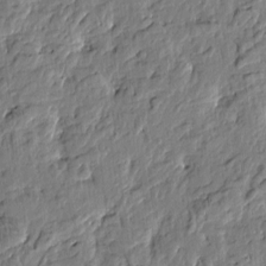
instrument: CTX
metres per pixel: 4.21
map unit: Htu
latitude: -3.0486
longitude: 179.0675
